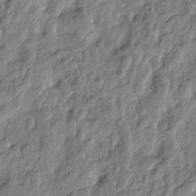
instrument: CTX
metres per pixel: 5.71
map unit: Htu
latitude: -2.6329
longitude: 179.3887
